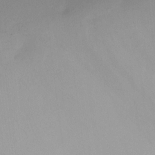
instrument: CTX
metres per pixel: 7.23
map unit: Ht
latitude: -10.2740
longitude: -28.8947
